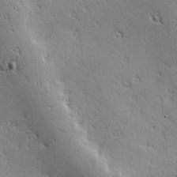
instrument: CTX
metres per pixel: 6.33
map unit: Hve
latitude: 23.6883
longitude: -96.7624
